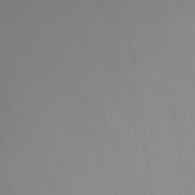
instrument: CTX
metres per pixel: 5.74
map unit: HNhu
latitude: 7.0458
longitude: -1.7260
